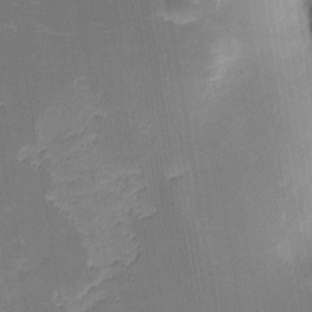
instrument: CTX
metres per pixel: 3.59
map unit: eHh
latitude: 4.4601
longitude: -69.6316
